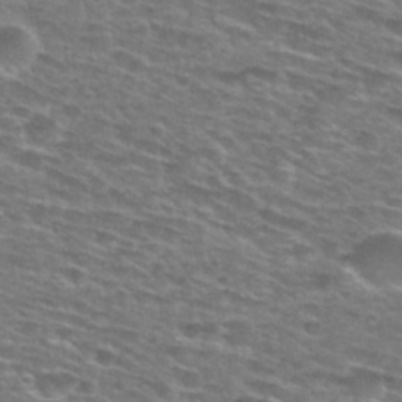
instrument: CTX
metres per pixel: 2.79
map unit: Hto
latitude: 28.6301
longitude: -48.8569
